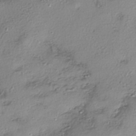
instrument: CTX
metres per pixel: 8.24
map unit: eHh
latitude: -42.2928
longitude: 122.8597
